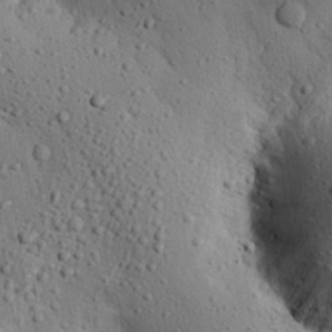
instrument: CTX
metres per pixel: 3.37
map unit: eHh
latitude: 25.4426
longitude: -77.8205
